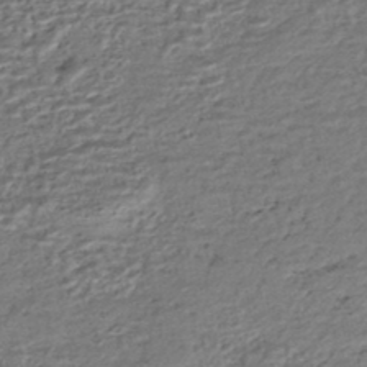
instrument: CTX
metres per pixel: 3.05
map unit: HNhu
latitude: -45.2376
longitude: 105.9178
